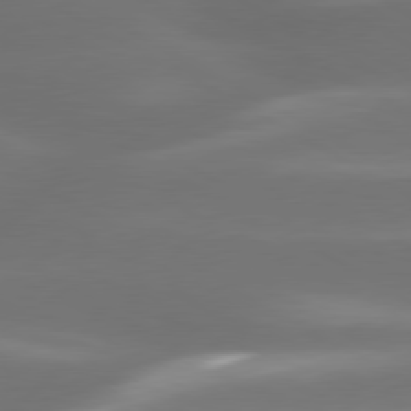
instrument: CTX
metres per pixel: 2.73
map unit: lApd
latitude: 80.0633
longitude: -145.2159
